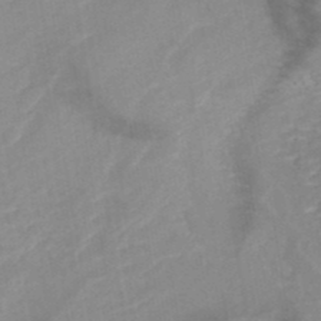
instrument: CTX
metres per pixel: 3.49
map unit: HNb
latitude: -49.5777
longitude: -45.0836
